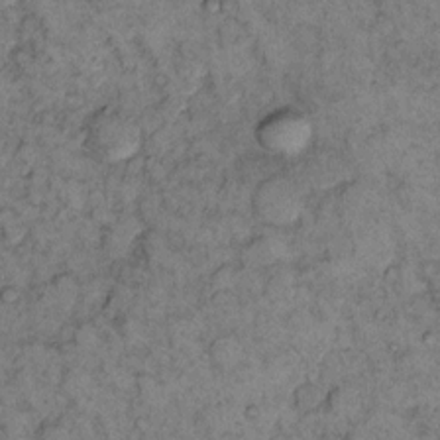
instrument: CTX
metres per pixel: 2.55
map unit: eHh
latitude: 11.7639
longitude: -63.0459
